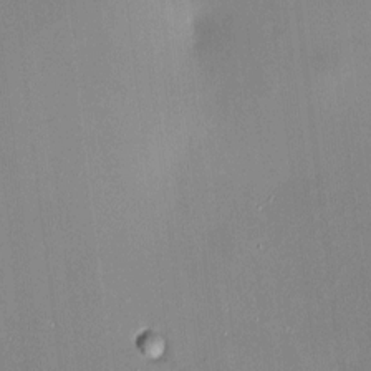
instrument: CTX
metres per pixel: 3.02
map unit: HNhu
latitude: 6.8569
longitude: 8.1795
